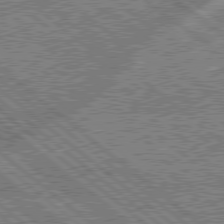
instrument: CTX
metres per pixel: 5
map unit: lApd
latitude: 78.8191
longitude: -159.7450
